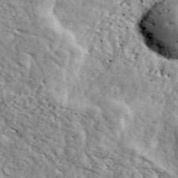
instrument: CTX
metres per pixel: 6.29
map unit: ANa
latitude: 44.1011
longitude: 45.7667
